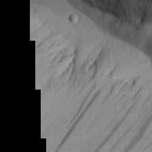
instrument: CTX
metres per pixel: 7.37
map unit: Aa
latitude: 26.1767
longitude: -135.0647
